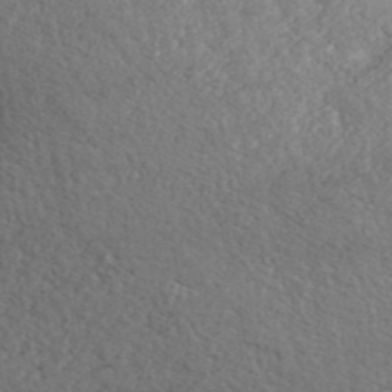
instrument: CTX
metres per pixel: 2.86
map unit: ANa
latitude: 41.5560
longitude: 26.5006
